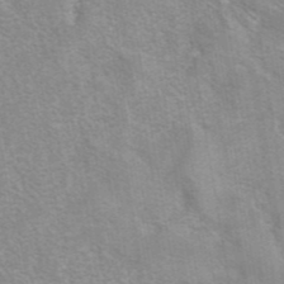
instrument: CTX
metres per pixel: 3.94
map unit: eAb
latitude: 41.8961
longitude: 107.1998
